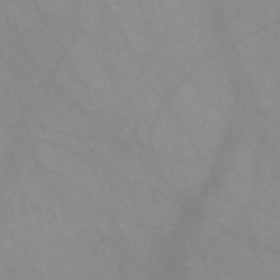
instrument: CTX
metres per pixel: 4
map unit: Nve
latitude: -58.0094
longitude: 58.6707
